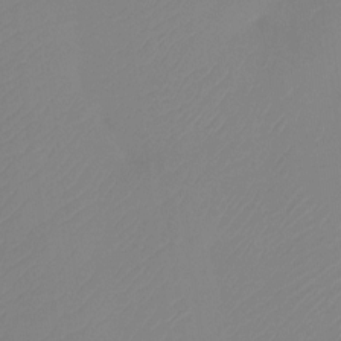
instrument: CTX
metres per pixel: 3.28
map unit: Htu
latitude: -13.8234
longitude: -49.6505
